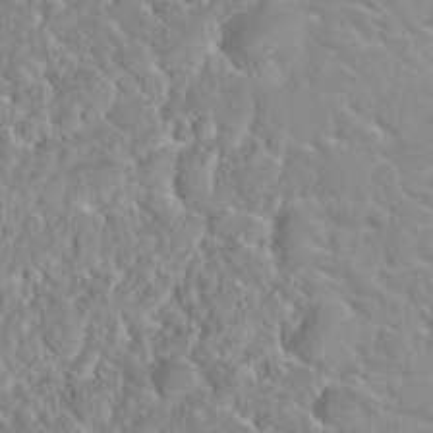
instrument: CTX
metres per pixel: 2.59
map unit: Nhu
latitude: 31.5749
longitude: -51.0458
